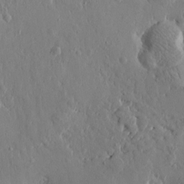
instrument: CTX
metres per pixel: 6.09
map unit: Htu
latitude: -0.4062
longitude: -177.1025
